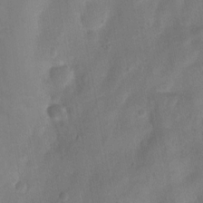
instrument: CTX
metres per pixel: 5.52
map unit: Nhu
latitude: 5.3671
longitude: -24.5734
